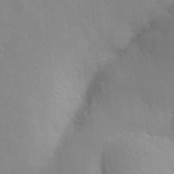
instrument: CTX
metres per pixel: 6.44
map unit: Nve
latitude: -8.1417
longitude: 173.9745
